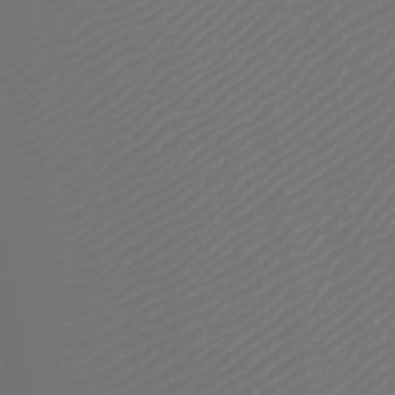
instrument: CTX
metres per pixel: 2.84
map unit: Htu
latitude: -5.6722
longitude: -74.5357
